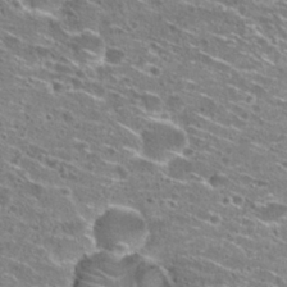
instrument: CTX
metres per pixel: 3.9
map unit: Hto
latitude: 25.7827
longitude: -46.8758
